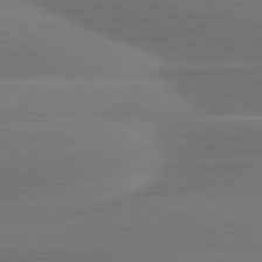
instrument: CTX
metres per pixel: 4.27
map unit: lApd
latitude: 79.2348
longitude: -115.2536
